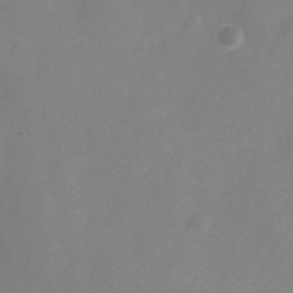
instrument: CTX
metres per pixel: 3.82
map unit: Nve
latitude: -21.8422
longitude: 106.8786
